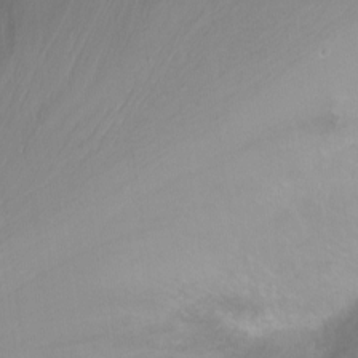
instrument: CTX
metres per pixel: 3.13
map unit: Nhu
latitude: -7.1809
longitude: -44.4223
